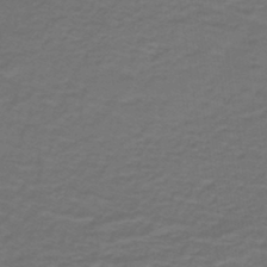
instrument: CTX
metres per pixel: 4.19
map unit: lHb
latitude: -43.9745
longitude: 56.4062
